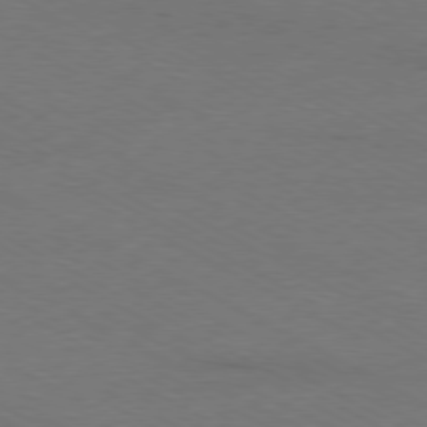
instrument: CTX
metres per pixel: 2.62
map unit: Ap
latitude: -79.7288
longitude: -82.2522
